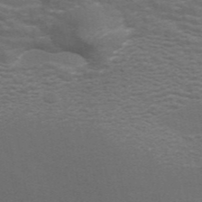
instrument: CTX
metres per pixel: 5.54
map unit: ANa
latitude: 44.4412
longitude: 26.4629
